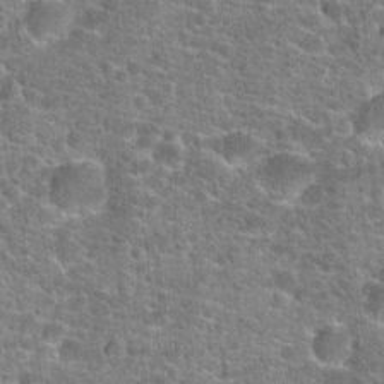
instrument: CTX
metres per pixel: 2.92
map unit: Hto
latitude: 20.2901
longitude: -43.7261
